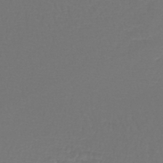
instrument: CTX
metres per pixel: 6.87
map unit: lHb
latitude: -43.1242
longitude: 65.1242
